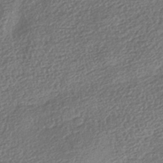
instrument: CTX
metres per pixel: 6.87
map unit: HNhu
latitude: -42.1794
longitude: 98.6329
